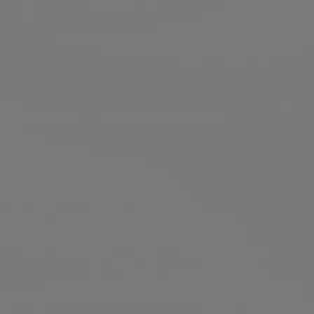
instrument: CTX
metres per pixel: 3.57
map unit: lApd
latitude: 80.6868
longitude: -149.1214
